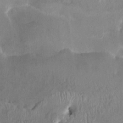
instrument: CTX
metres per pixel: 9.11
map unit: HNhu
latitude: 4.1200
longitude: -6.1200
